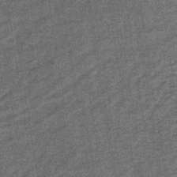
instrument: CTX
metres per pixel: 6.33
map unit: lHb
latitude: -38.8597
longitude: 65.8989
